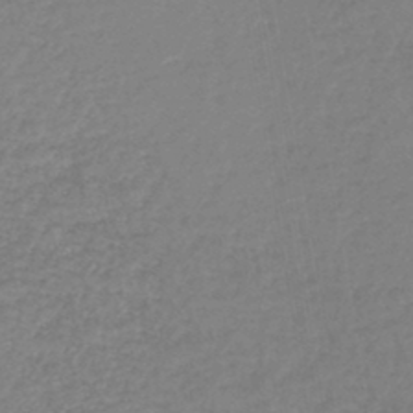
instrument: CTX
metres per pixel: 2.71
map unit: lHb
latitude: -44.8030
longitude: 60.1606
